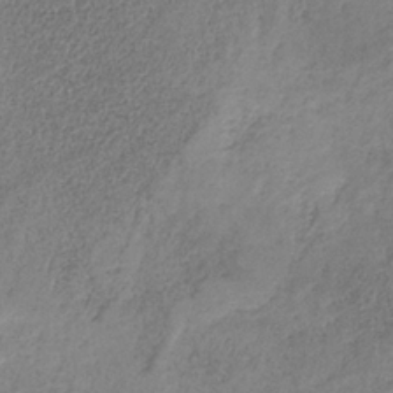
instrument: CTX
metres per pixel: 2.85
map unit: HNb
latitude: -31.9367
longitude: 60.4062
